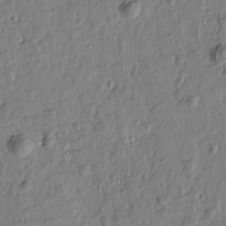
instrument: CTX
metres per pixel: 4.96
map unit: Htu
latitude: 1.1592
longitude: -178.7247
